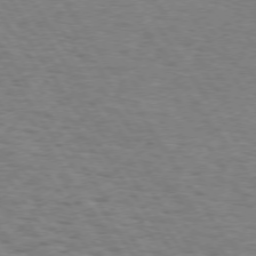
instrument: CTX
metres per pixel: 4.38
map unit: Hpe
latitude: 73.7261
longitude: -132.0255
